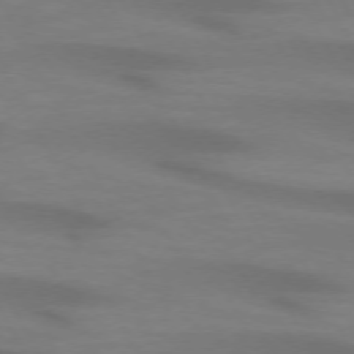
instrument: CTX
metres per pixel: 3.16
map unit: lApd
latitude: 72.5168
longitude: -49.1214
